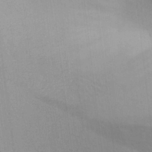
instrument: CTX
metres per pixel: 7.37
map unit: Aa
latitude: 26.4979
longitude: -143.5371
